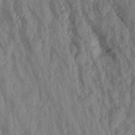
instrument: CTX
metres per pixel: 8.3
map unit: Aa
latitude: 19.1214
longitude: -146.7247
